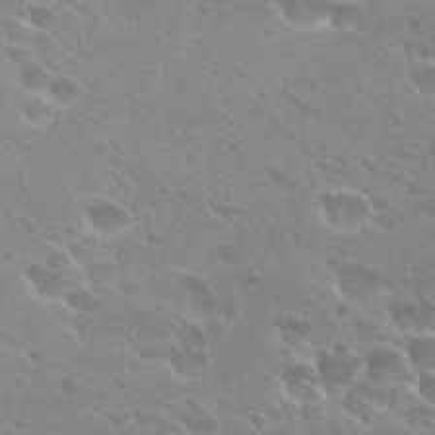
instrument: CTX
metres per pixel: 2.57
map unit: Hto
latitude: 27.7828
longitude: -39.9150
